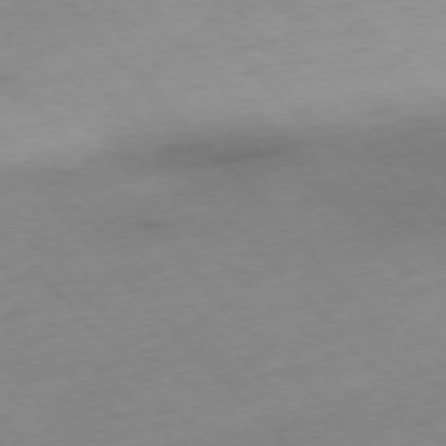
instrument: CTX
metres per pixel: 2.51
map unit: Hpe
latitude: -76.9920
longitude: -17.6127
